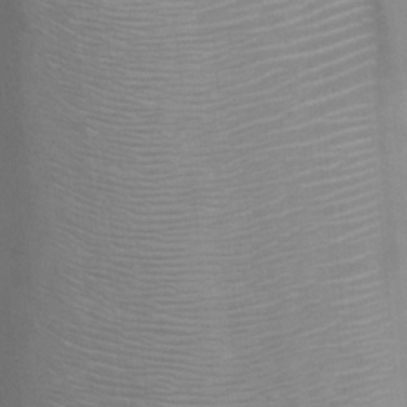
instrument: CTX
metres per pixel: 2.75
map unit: Ht
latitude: 3.2159
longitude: -28.5923
